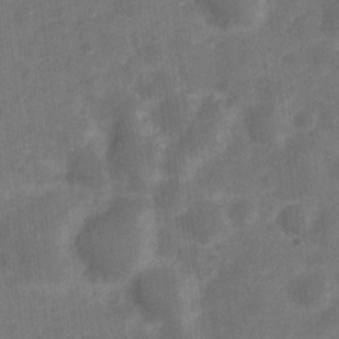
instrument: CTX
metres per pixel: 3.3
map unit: Nve
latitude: -20.5384
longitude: 108.4062
